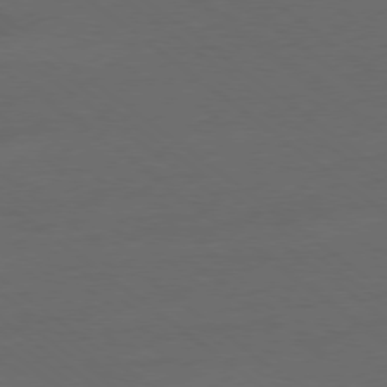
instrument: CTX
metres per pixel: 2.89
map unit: Ap
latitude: -78.9541
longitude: -56.0822
